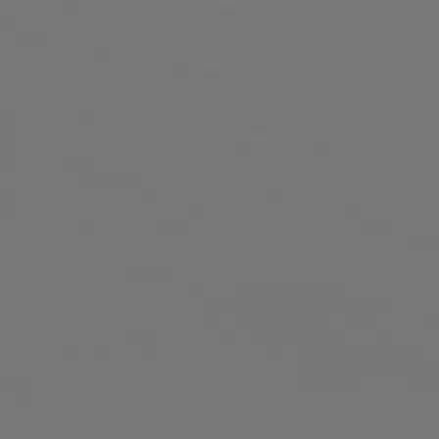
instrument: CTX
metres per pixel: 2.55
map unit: Hpe
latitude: 76.1955
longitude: -140.4412
